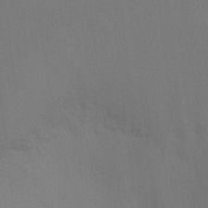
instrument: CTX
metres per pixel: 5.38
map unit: Ht
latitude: -9.7100
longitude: -33.7450
